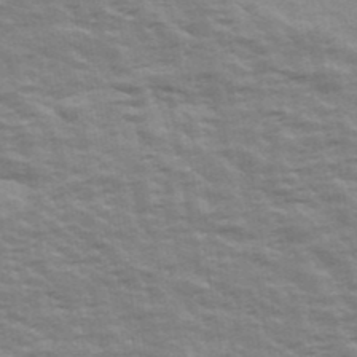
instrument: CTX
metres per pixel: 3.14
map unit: Ave
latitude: 42.8002
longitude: -113.4993
